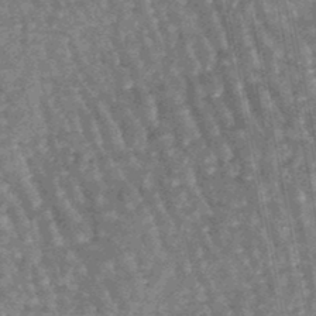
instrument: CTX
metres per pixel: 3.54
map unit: lHb
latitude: -46.9919
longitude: 78.5384
